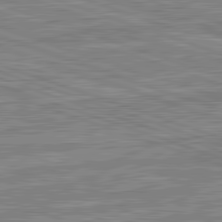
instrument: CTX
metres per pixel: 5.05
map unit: lApd
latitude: 82.3656
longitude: 138.8786
